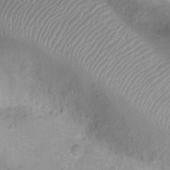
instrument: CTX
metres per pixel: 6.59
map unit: Ht
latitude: -8.0283
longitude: -21.3671
